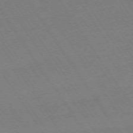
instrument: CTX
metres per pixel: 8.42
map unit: Ap
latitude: -73.9745
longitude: -71.4048
